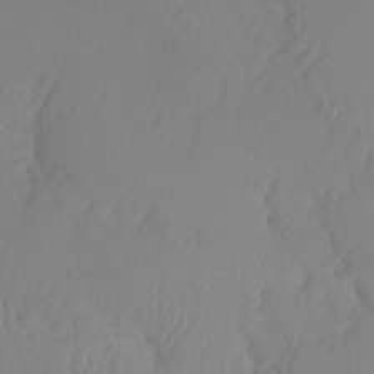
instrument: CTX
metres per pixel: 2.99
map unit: Nhu
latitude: -5.5777
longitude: -94.8569
